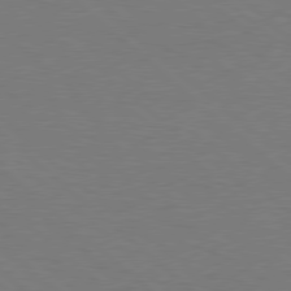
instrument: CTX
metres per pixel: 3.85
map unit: Hpe
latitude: 78.3279
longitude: -150.4034
